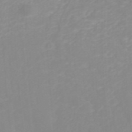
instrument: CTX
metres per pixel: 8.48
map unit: ANa
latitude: 38.1011
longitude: 23.8612
